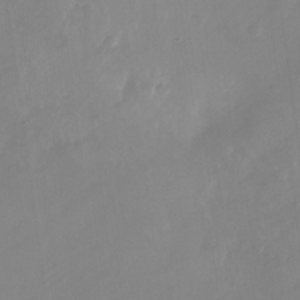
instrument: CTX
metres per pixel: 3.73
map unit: Nhu
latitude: -27.2375
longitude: -71.5938
